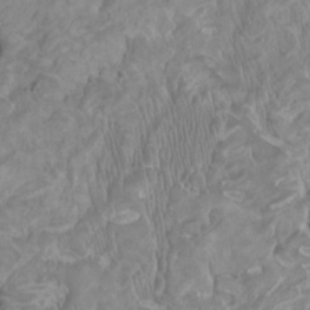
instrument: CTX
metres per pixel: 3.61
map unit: HNhu
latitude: 4.0633
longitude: -3.3292
